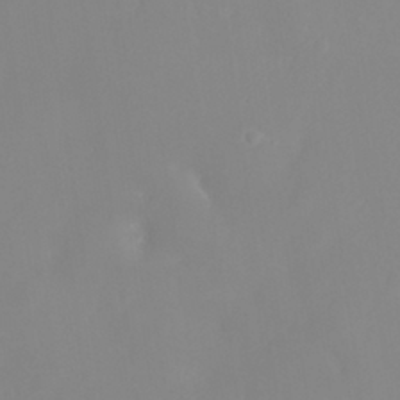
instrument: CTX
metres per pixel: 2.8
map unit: eHh
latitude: 31.2537
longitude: -58.8947
